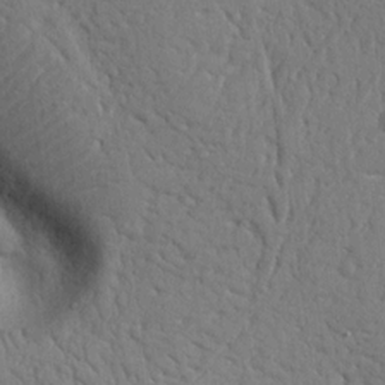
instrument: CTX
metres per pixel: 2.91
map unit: Nhu
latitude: 14.8758
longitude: -79.0081
